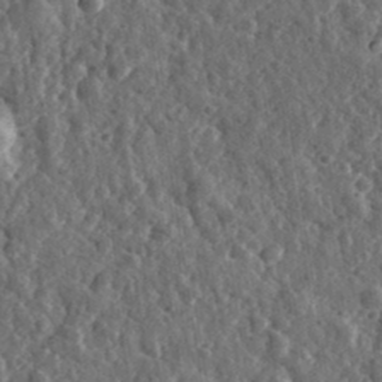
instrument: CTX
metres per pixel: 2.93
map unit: eHh
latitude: 34.5734
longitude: -79.6505
